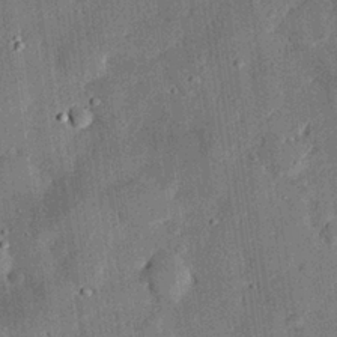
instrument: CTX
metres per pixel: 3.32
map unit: eHh
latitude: 27.7639
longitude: -82.6490
